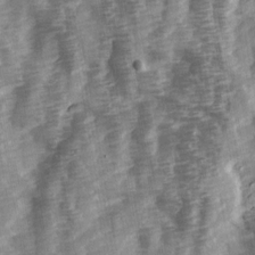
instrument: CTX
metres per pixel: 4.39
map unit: Ave
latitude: 13.9717
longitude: -104.2334
